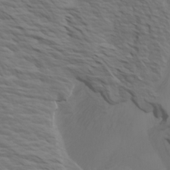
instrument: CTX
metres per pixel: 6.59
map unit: Htu
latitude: -6.5762
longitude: -70.1767
